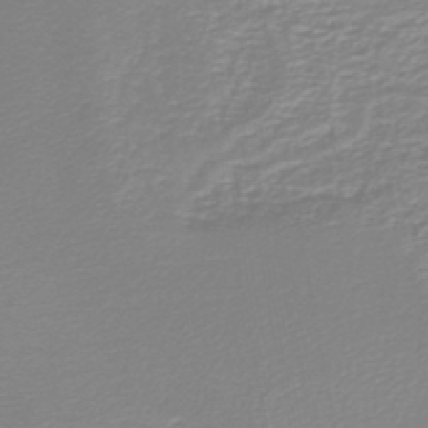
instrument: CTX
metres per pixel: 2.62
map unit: lHb
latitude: -45.3510
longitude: 78.9919
